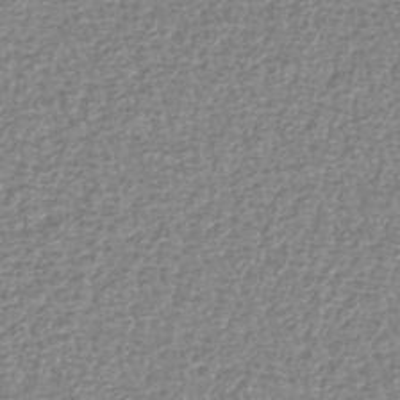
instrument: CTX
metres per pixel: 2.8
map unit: lHb
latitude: -42.2172
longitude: 70.9164
